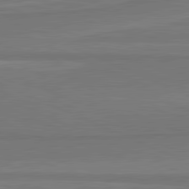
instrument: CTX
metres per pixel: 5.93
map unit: lApd
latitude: 81.7639
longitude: 169.5021
